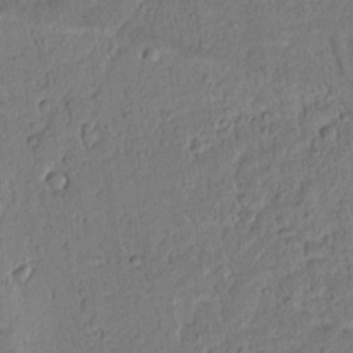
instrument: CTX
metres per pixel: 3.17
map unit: lAvf
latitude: 8.3278
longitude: 164.9164
